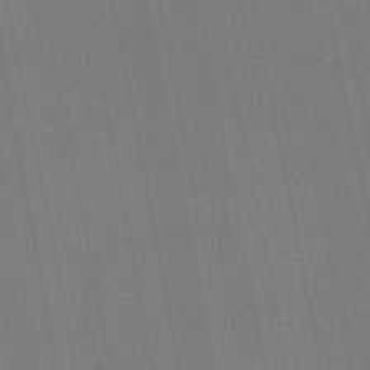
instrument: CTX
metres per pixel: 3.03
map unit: HNb
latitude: -51.8233
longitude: -45.5182
